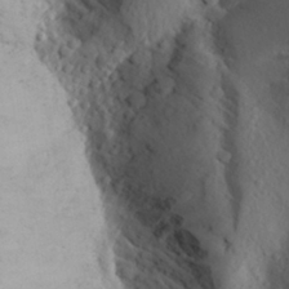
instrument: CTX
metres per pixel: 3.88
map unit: Aa
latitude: 25.6127
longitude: -147.7450
